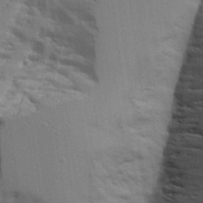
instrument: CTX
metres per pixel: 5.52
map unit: Aa
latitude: 26.1200
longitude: -129.8394
